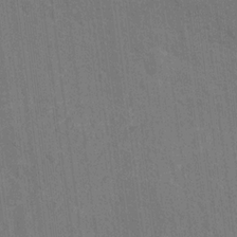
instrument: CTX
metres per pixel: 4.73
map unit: Nhu
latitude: 17.0647
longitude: -33.8583
